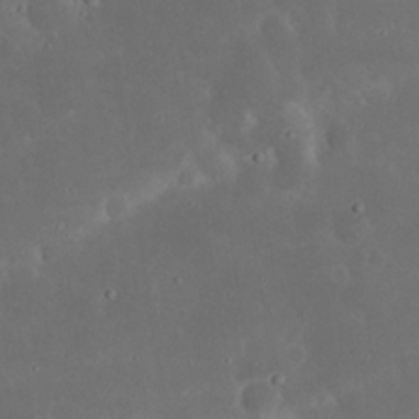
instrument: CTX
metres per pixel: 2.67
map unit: Nhu
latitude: 21.4427
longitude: -72.3279
